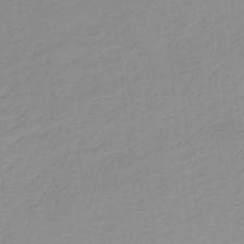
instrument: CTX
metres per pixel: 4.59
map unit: HNb
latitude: -36.2172
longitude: 56.1606
